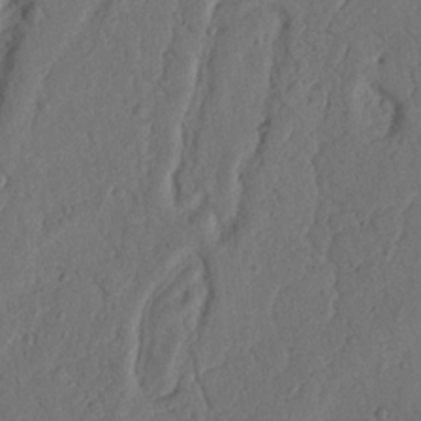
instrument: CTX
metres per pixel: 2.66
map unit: Nhu
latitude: 18.3089
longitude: -77.2537
